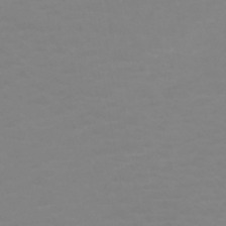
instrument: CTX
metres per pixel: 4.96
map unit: HNb
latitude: -44.9920
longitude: 54.2929
